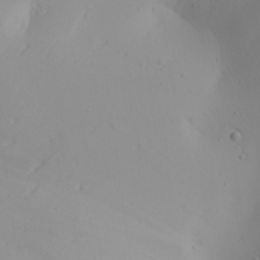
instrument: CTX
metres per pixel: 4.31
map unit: Aa
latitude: 24.2333
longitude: -144.4223
